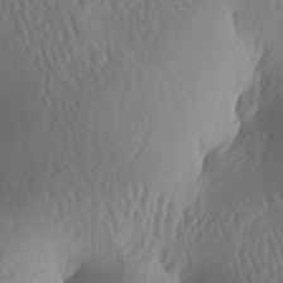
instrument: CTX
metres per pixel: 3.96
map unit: lAa
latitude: -7.1053
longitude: -128.1767
